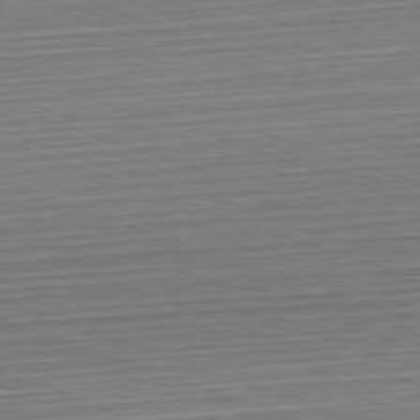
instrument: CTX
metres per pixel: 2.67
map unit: Hpe
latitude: -82.7463
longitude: 13.6722
